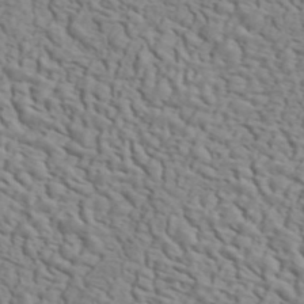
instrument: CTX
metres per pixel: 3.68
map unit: ANa
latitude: 45.8394
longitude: -84.1578
